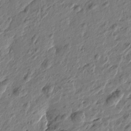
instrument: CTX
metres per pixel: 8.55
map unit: Htu
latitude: -2.3684
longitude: -179.1970
